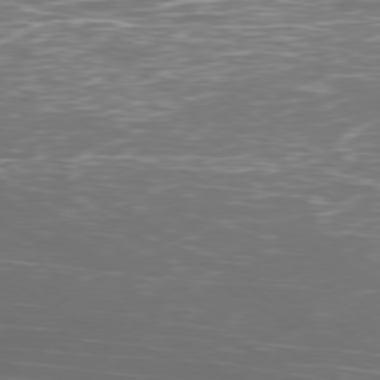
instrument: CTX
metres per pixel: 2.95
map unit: Ap
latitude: -79.5021
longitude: -71.8772
